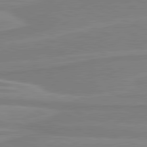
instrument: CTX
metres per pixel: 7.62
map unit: lApd
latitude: 81.2348
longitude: 169.6721
